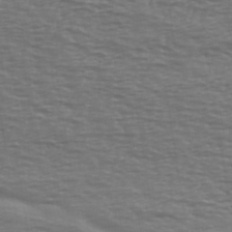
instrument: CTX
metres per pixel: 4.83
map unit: Ave
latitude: 39.5371
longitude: -113.3104
